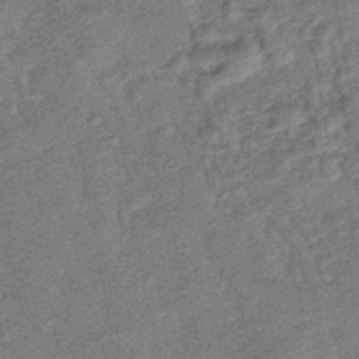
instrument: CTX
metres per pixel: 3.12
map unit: eHb
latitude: -42.5762
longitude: 82.2928
